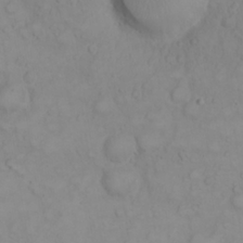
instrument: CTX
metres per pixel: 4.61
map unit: eHh
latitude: 23.0269
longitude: -59.2159
